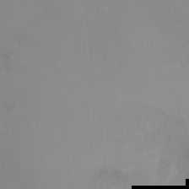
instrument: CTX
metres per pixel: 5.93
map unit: Ht
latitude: -8.8408
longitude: -35.1403
